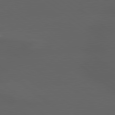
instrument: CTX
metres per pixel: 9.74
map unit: lApd
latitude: 79.2159
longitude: -165.9528
